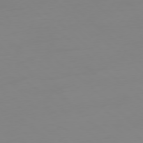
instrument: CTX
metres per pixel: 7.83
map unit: Hpe
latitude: -78.4818
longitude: -20.5546
